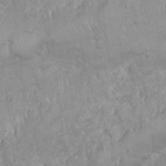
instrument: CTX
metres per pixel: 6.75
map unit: Nhu
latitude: 24.1955
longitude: -59.8583
